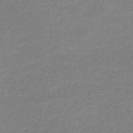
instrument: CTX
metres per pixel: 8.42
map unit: eHb
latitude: -32.9542
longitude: 70.5952
